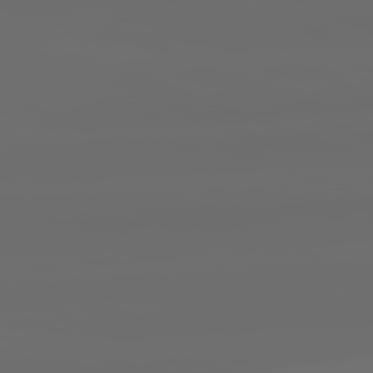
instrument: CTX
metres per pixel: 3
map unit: lApd
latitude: 82.2900
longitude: -165.1592
